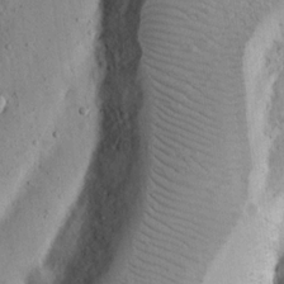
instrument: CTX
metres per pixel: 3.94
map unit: Nhu
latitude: 17.4804
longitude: -74.7435
